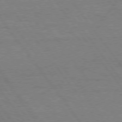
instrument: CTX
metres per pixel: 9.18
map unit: Hpe
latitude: 75.0836
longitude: -144.7435
